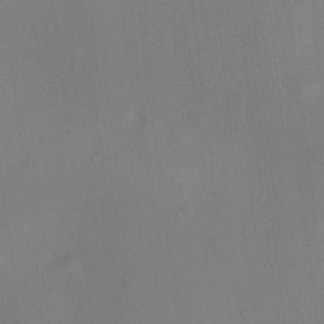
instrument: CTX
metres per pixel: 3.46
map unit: HNhu
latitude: 12.1389
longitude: 11.1053
